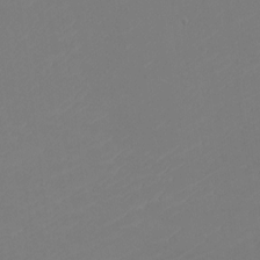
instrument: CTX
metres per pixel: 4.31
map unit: eHh
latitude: -5.8422
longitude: -87.6316
